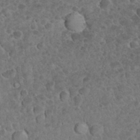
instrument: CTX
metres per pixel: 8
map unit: eHh
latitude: 33.4615
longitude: -64.6113
